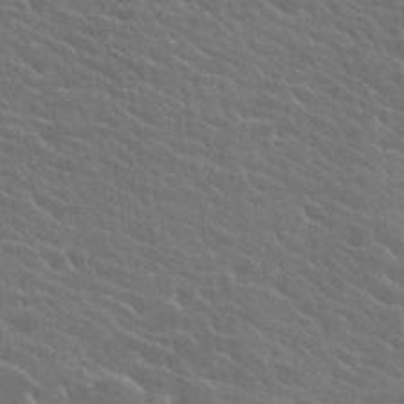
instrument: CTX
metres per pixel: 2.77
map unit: Hto
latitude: 24.9324
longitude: -40.7246
